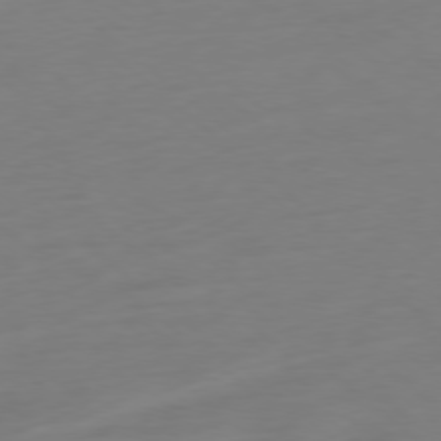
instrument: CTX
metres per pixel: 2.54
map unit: Ap
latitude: -78.6518
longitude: -67.4048
